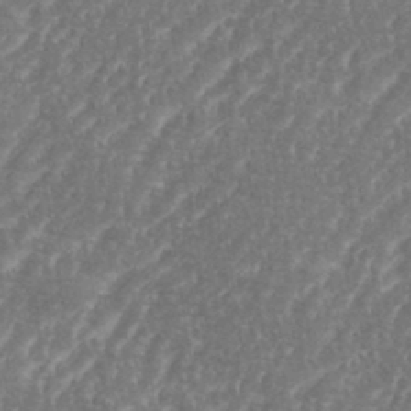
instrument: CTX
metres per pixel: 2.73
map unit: eHh
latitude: 35.2537
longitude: -134.3467
